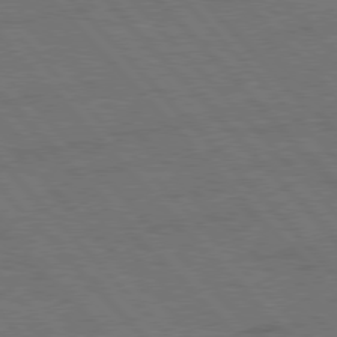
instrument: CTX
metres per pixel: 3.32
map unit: Hpe
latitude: 77.1025
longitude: -153.8017
